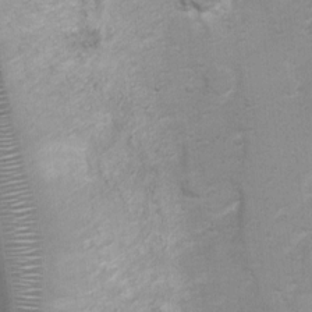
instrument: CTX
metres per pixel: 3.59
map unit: Ht
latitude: 3.1592
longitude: -28.9513
